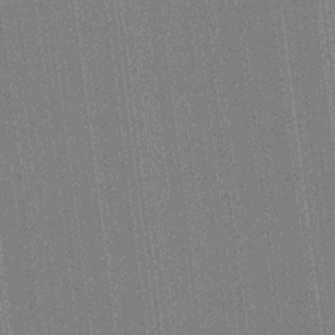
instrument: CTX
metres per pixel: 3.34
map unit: HNhu
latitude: 14.7247
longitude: 13.2754
